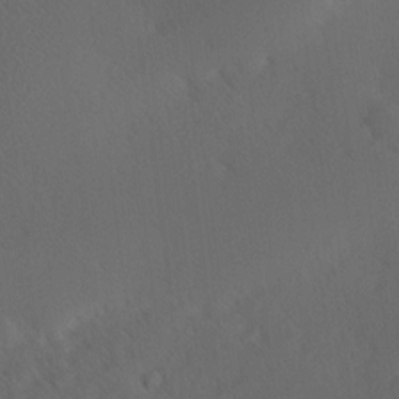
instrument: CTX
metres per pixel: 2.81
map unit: Hve
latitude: 12.3467
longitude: -90.0444
